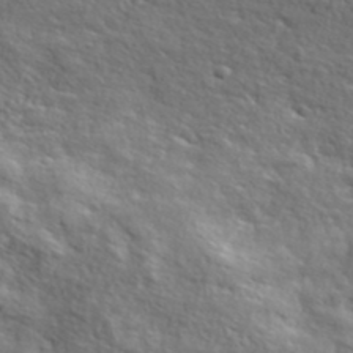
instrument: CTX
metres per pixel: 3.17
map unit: lHvf
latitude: 41.5182
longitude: -88.1767
